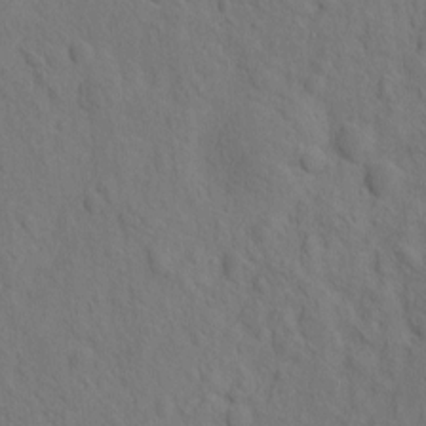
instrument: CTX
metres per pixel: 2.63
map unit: eHh
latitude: -2.3873
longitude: 18.7841
